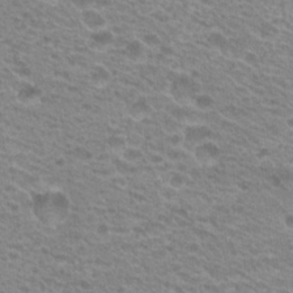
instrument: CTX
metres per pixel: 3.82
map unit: Hto
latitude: 21.4427
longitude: -37.7450
